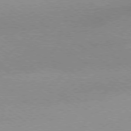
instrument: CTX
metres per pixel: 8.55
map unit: Hpe
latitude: -79.3131
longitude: 8.2550
